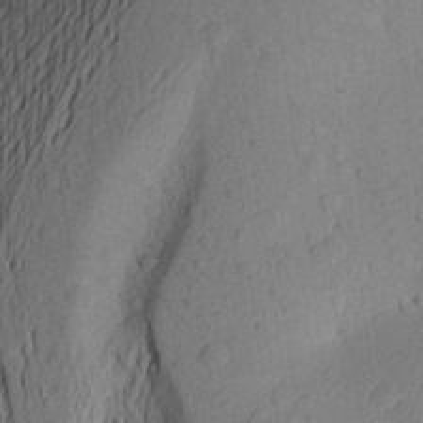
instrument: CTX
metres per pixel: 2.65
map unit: Aa
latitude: 26.2523
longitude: -147.1781
